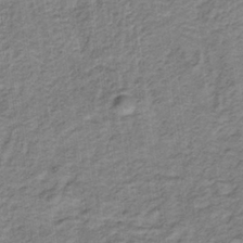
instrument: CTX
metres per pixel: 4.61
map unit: lHb
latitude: -32.0661
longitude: 64.8975
